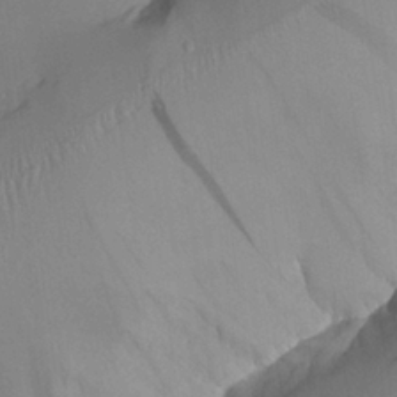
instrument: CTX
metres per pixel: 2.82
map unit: Aa
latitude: 25.1781
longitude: -132.8380
